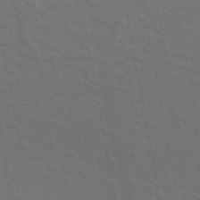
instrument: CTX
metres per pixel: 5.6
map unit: ANa
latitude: 47.9150
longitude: -76.5356
